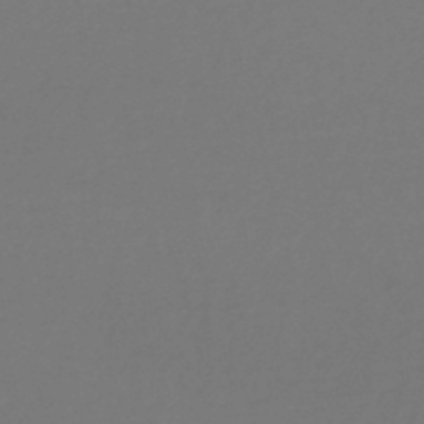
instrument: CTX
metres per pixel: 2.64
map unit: lHb
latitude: -45.2187
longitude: 76.4629
